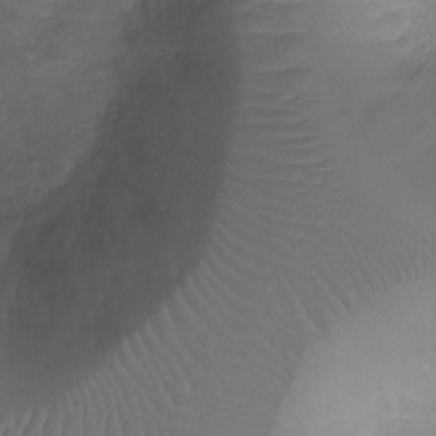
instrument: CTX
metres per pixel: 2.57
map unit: Ht
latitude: -6.3684
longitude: -21.3104
